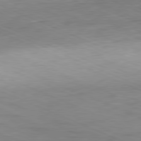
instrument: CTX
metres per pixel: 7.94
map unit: Hpe
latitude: -81.8612
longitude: 13.8422
